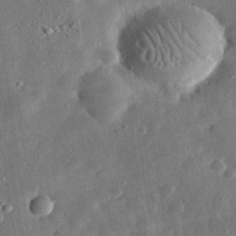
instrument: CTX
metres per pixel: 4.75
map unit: eHh
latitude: 32.3845
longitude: -76.9702
